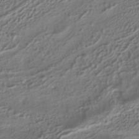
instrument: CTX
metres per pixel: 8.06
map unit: ANa
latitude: -36.9919
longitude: 94.8030
